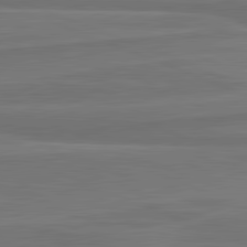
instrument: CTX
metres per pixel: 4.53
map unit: lApd
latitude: 82.1011
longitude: 168.4440
